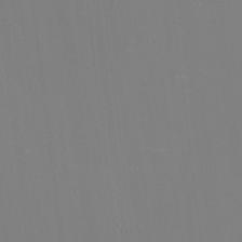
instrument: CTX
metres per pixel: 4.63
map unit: eHh
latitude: -4.4062
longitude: -83.2725
